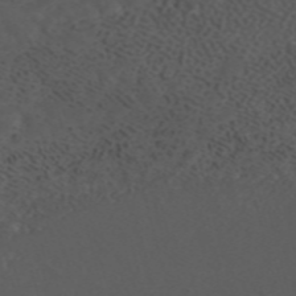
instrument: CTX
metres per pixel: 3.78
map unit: ANa
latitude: 42.3467
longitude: 33.8045
